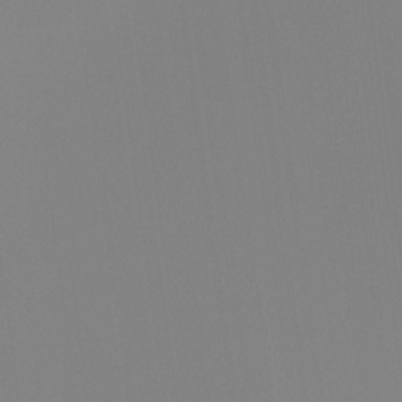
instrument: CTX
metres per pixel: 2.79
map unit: Hto
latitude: -8.1228
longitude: -47.7072
